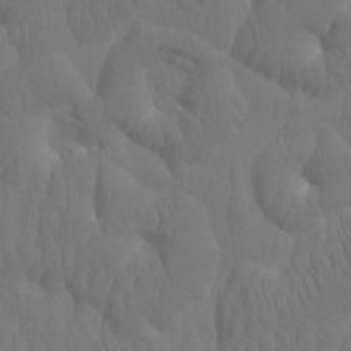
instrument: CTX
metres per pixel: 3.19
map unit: eHh
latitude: -1.8423
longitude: 15.1998
